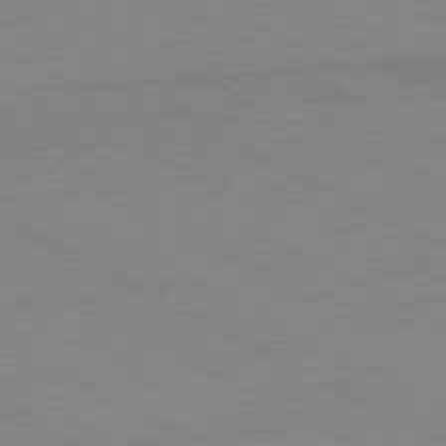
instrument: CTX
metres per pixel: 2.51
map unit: Ap
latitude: -81.6911
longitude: -72.1200
